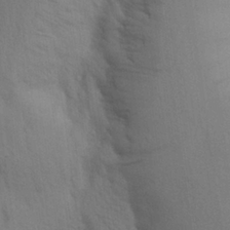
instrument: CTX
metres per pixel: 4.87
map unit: Aa
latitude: 24.5923
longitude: -148.9136
